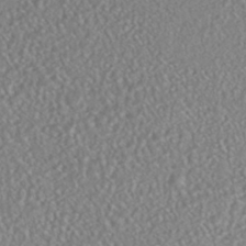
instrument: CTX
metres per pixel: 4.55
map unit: HNhu
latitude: -46.5951
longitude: 104.2361
